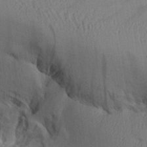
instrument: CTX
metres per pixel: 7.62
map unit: Aa
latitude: 27.0459
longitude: -134.3089
